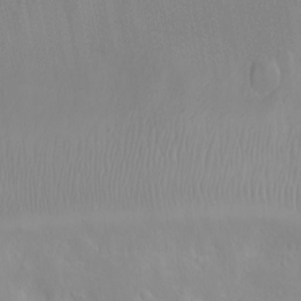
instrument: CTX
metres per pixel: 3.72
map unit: eHh
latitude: -8.7652
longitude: -68.1766
